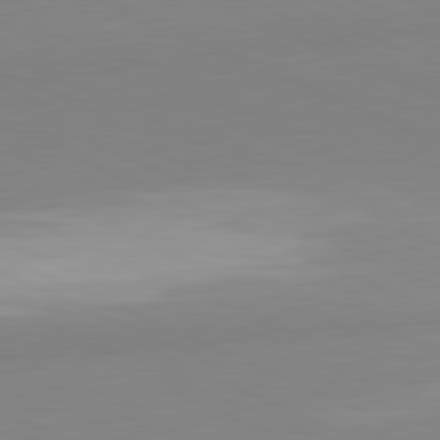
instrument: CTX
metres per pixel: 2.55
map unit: lApd
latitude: 81.5749
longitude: 178.1039
